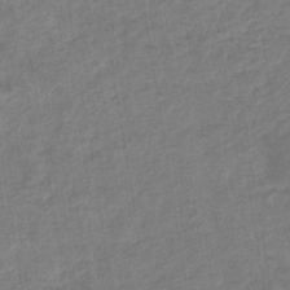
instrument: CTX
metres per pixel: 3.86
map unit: eHb
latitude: -35.2754
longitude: 77.5966
